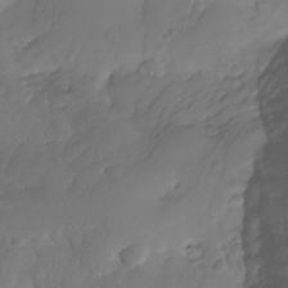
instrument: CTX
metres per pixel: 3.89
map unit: Nhe
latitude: -34.9731
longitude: -144.7435
